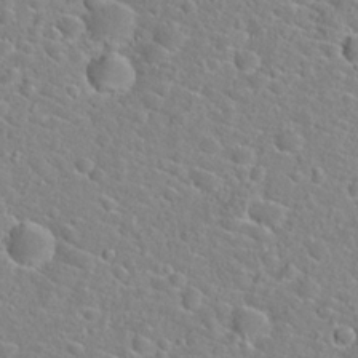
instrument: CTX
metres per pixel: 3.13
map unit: Hto
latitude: 21.9339
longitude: -44.8569
